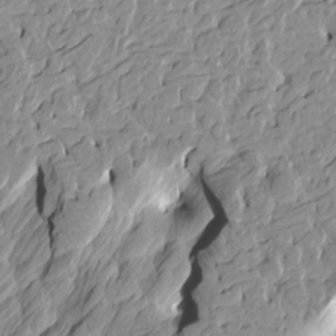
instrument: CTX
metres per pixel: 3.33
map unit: Htu
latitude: -3.3887
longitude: -175.7450
